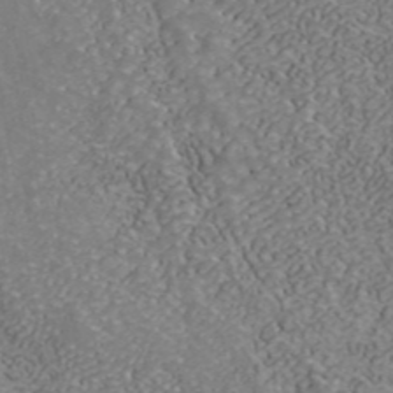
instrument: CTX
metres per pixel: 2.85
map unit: ANa
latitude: 43.6694
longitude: 29.0487
